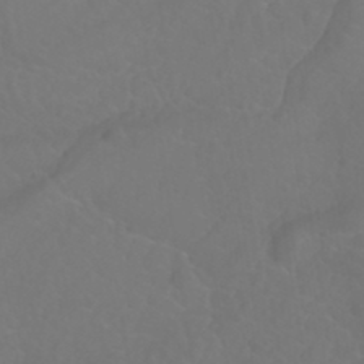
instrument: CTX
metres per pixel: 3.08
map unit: Nhu
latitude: 24.4790
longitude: -62.6869
